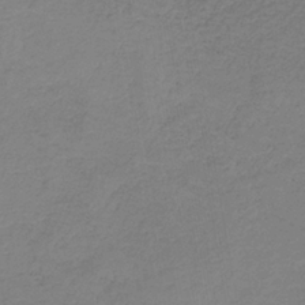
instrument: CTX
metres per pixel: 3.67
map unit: eAb
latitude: -35.6911
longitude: 52.7463
